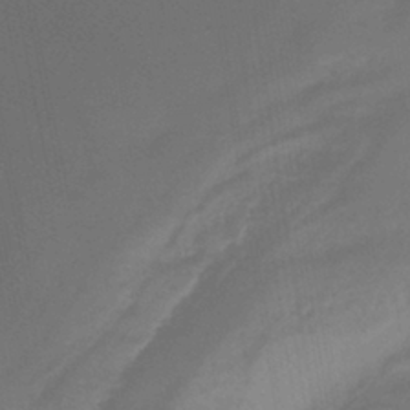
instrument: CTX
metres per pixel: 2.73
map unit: lHb
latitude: -40.8975
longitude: 77.2376
